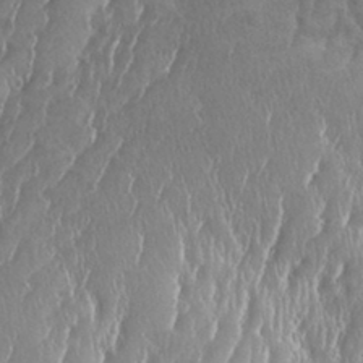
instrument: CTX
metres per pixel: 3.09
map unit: eHh
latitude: 33.2159
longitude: -141.2537
